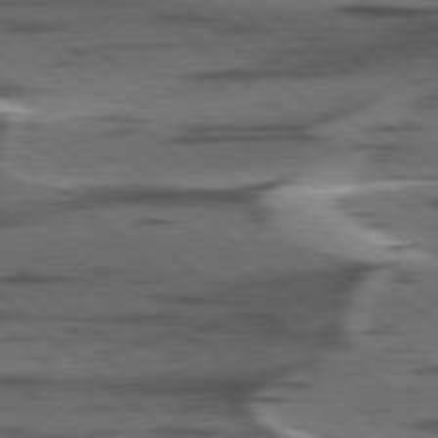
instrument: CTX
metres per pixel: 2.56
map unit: lApd
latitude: 78.5924
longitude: -49.3482
